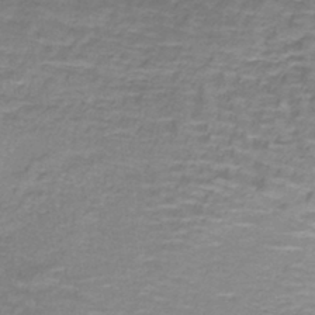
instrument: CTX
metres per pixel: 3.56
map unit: lHb
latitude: -41.7100
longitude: 58.7085
